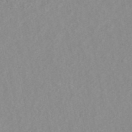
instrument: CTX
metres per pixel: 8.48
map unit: ANa
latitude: 45.6883
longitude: 50.0661
